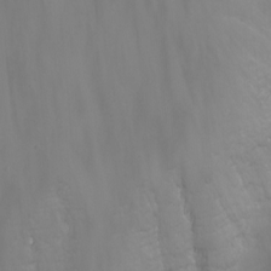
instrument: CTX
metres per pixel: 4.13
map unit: Nhu
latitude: -6.8030
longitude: -76.4034
